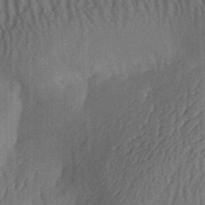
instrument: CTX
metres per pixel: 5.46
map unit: Aa
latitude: 30.6302
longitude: -141.8583
